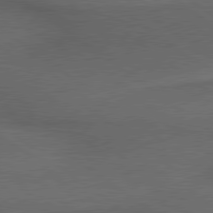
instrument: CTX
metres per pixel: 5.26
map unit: lApd
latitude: 79.7828
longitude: -176.4601
